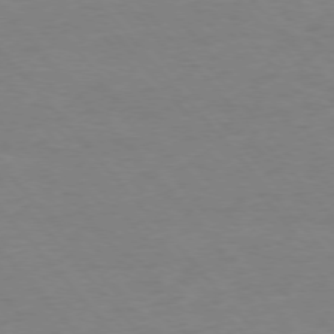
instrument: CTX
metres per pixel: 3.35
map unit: Ap
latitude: -76.4818
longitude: -88.3279
